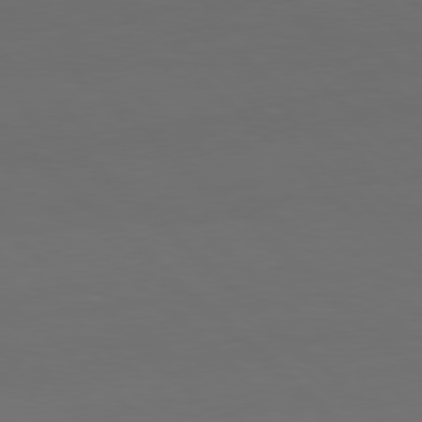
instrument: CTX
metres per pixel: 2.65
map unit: Hpe
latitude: 77.5371
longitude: -165.0836
